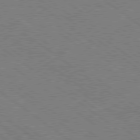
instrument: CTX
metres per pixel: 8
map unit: Ap
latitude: -80.6897
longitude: -75.7639
